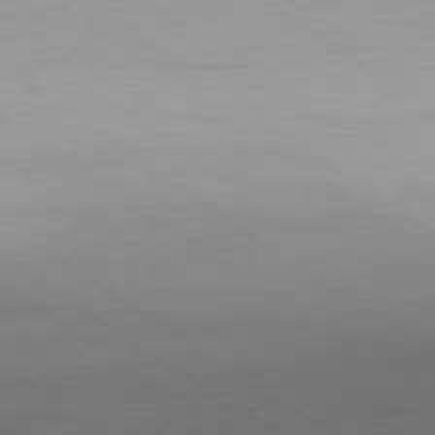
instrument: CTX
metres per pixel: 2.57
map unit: Hpe
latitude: -78.8030
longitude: -22.2522
